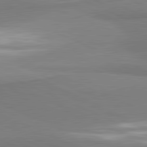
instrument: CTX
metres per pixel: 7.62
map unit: lApd
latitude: 81.5182
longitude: 161.2943
